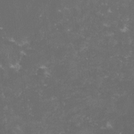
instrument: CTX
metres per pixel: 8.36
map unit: lHvf
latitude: -13.5777
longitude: -99.0836
